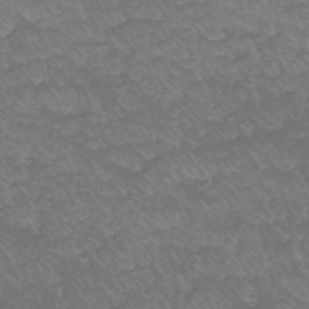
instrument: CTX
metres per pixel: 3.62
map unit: HNhu
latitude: -46.8219
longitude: 30.1039
